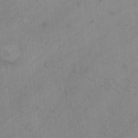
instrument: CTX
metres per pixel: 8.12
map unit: Hto
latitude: 6.6113
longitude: -62.0633
